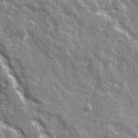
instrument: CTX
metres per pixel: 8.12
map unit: Ave
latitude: 21.8584
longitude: -133.0081
